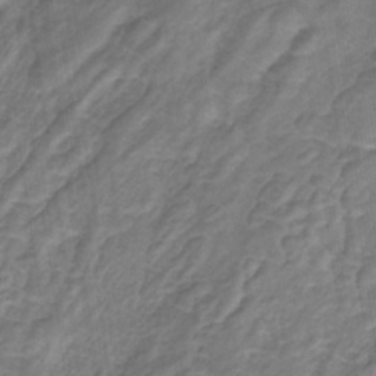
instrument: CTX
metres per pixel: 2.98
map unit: eHb
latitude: -32.1984
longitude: 67.3510
